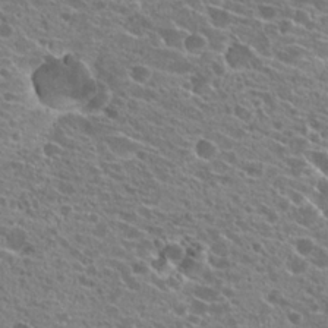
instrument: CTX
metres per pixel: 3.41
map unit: Hto
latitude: 21.7828
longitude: -39.9528
